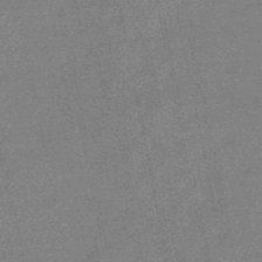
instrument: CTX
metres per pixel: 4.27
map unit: lHb
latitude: -48.6897
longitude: 79.3698
